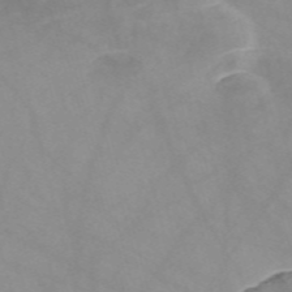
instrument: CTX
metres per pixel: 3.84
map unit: Nve
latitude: -57.8989
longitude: 58.6707
